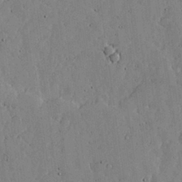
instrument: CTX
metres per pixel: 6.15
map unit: lHvf
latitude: 17.4804
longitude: -113.7449
